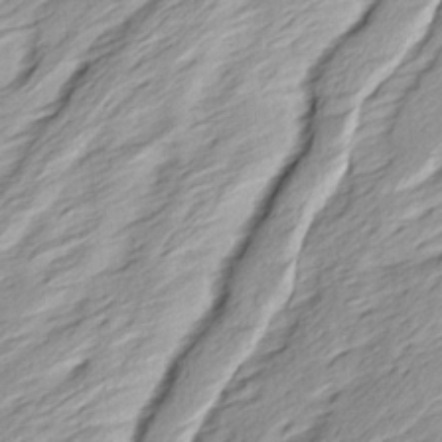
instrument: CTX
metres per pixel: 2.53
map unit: Ave
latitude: 15.9339
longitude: -137.1970
